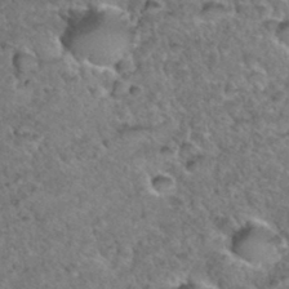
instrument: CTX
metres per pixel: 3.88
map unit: Hto
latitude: 35.6316
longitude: -48.1767
